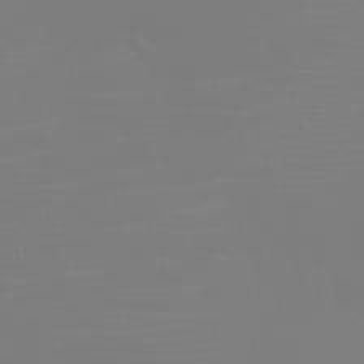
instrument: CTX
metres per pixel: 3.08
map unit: eHh
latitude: -5.6155
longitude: -84.2145
